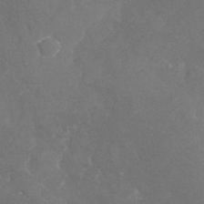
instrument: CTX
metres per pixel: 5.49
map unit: Nhu
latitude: -25.5021
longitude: -56.9135
